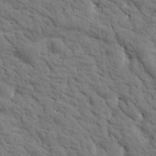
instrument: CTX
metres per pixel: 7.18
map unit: Htu
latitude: -2.1038
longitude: 174.1794
